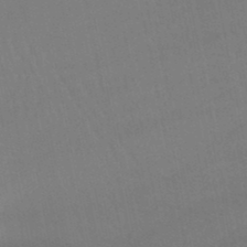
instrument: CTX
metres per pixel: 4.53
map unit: lHb
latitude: -46.1228
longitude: 77.4454
